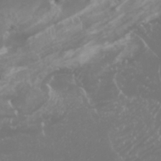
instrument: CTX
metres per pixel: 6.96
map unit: Nhu
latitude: -5.1809
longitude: -74.3845
